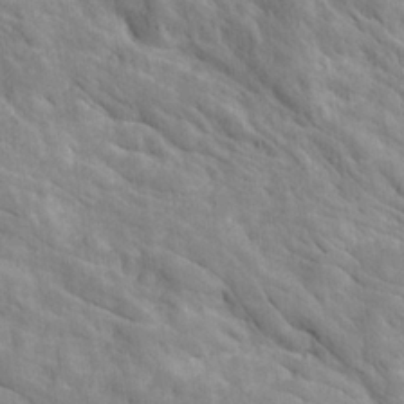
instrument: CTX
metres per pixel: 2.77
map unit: Ave
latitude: 23.2915
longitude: -134.5168
